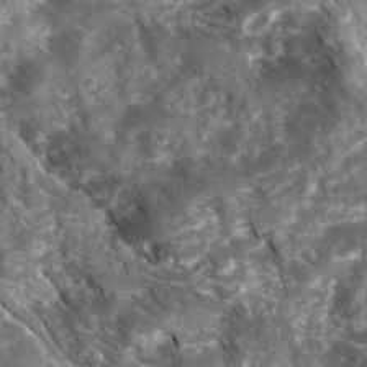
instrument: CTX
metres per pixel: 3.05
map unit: Ave
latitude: 16.8569
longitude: -131.4427
